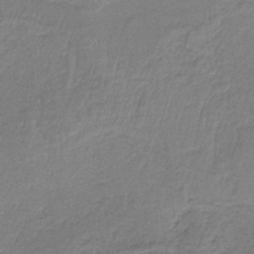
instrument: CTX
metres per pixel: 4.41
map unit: HNb
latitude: -35.2754
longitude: 58.6707
